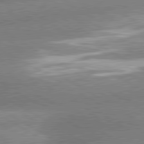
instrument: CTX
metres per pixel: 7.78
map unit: lApd
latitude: 80.6679
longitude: -162.2523
